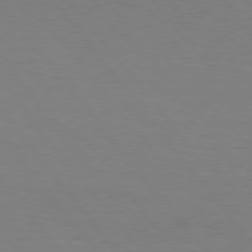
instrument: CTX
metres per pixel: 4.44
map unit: Hpe
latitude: 75.8394
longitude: -140.6679
